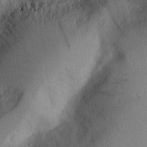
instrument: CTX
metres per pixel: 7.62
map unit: Aa
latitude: 28.5546
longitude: -145.5371
